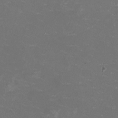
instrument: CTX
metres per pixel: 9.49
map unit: HNhu
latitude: 1.6882
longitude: -2.7246
